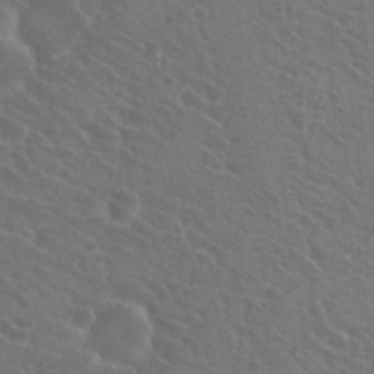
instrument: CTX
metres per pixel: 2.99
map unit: Hto
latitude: 22.8569
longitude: -30.8569
